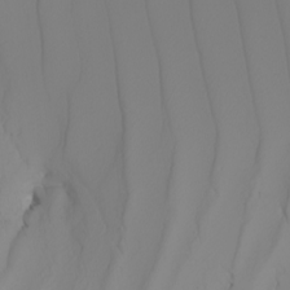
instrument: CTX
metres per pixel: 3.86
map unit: Nhu
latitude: -6.3873
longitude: -93.2348
